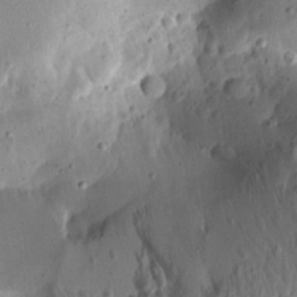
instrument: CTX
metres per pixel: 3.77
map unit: Aa
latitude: 13.1592
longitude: -140.1011
